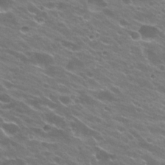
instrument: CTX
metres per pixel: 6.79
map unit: Hto
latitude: 23.6505
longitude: -37.4049
